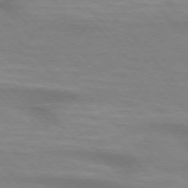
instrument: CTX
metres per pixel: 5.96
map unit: lApd
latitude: 74.6491
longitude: -61.5371
